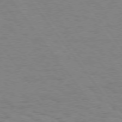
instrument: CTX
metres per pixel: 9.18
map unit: Hpe
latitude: 74.8191
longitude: -136.3656
